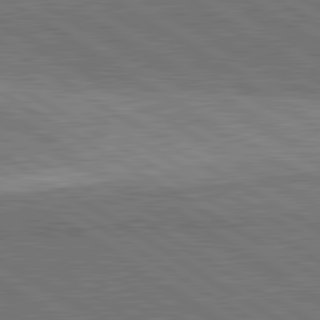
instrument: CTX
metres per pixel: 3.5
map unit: lApd
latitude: 81.9150
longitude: 140.1417
